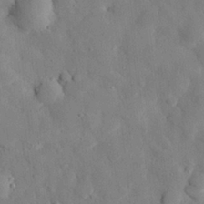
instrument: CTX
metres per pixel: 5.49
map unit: eHh
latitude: 27.4804
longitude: -77.6316
